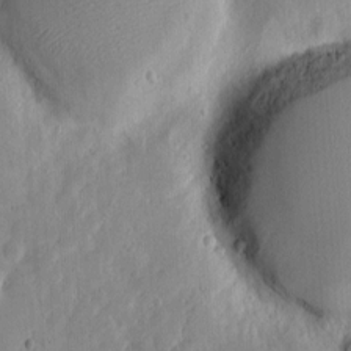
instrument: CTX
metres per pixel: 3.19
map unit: eHh
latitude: 6.3467
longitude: -70.7057
